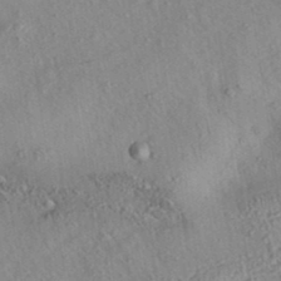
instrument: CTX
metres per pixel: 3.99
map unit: eAb
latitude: 35.7260
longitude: 108.8597
